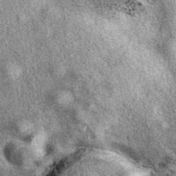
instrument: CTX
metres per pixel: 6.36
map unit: eAb
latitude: 39.6316
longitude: 108.6707
